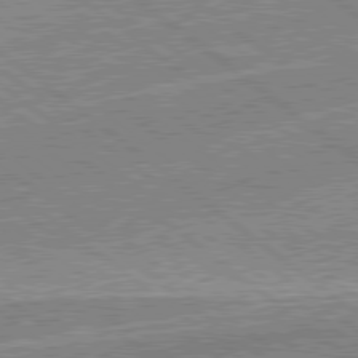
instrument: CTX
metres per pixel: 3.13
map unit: Hpe
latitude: 78.9514
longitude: -168.5546
